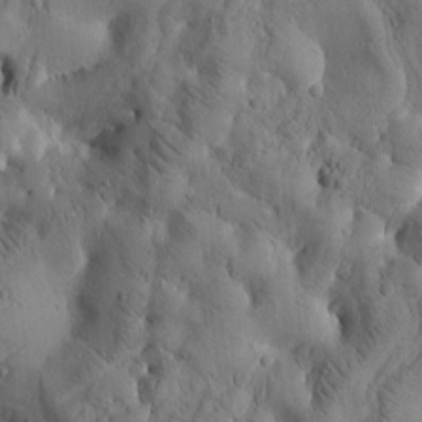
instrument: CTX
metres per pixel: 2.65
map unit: Htu
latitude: -2.5006
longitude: 170.8219
